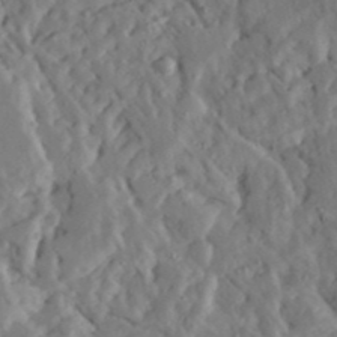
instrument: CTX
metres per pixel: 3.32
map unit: Ave
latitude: 23.3104
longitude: -131.2726
